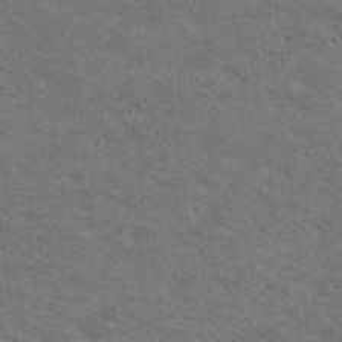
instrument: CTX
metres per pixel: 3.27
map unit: Nhu
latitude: 18.6301
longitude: -30.1578
